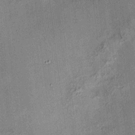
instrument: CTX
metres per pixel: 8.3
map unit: HNhu
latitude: 11.9528
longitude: 10.7274
